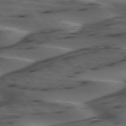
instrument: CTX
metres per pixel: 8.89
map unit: lApd
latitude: 75.5749
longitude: -70.7435
